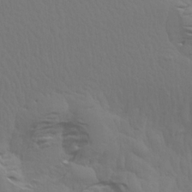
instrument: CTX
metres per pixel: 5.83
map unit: Aa
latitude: 18.8002
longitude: -144.9325
